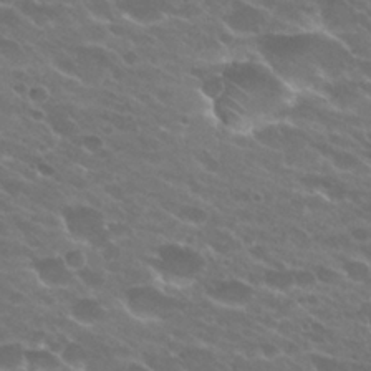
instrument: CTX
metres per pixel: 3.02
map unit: Hto
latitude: 24.9891
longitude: -37.2537
